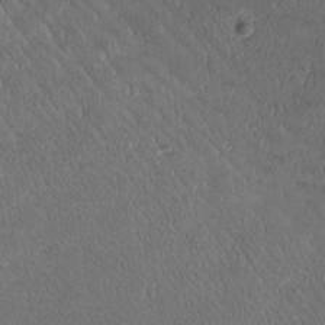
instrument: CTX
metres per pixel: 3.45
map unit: Htu
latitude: -2.1038
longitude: 175.9556
